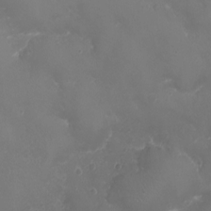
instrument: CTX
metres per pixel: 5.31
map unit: Ht
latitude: -2.0283
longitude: -18.6868
